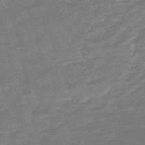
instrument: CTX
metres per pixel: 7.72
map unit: lHb
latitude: -49.0865
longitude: 83.0108
